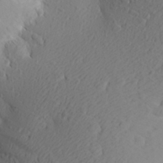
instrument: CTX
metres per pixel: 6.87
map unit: Aa
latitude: 26.5357
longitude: -144.8191
